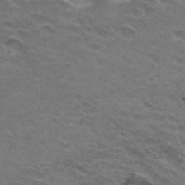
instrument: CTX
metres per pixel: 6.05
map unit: Hto
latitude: 32.1578
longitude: -46.2523
